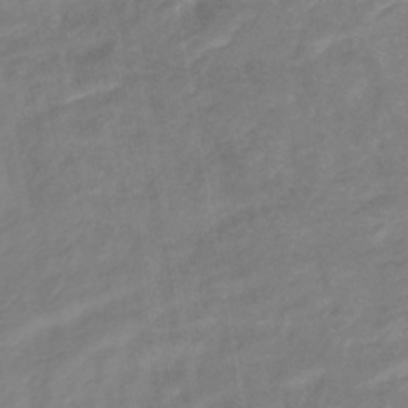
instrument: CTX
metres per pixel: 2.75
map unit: lHb
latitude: -41.1431
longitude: 76.8597
